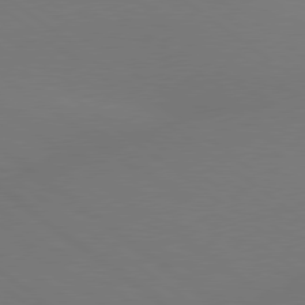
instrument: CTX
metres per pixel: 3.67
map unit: lApd
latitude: 79.3104
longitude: -150.7813
